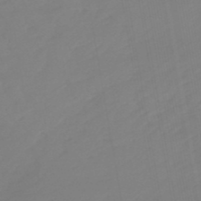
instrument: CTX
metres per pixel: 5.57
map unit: eHb
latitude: -49.0676
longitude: 84.2739
